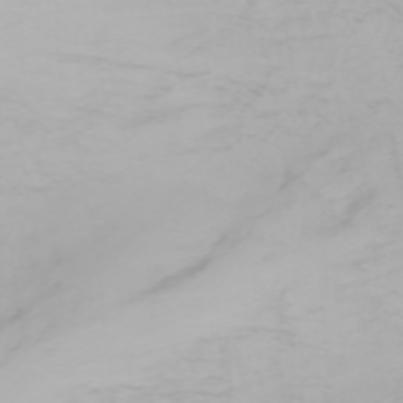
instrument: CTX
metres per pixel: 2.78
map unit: Nhu
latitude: -0.1984
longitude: -76.0822
